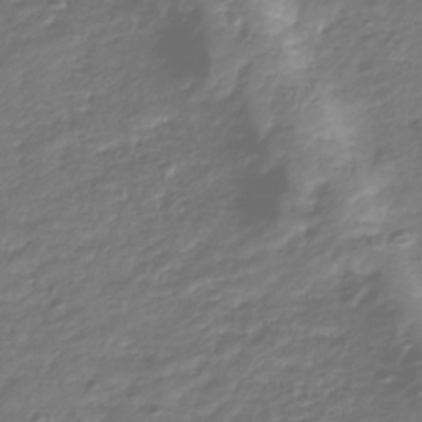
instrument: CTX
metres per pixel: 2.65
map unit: Nhu
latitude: -40.0661
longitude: -81.8205
